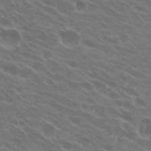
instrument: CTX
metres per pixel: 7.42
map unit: Hto
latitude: 24.1955
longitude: -38.3845
